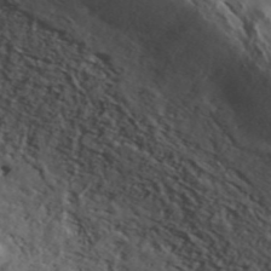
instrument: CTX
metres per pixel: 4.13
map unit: ANa
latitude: 45.7449
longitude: 23.3132
